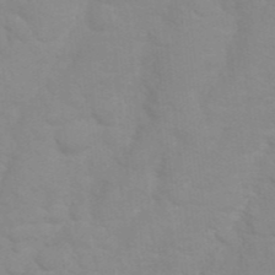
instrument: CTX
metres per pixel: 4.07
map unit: Nhu
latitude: 26.7246
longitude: -61.4426
